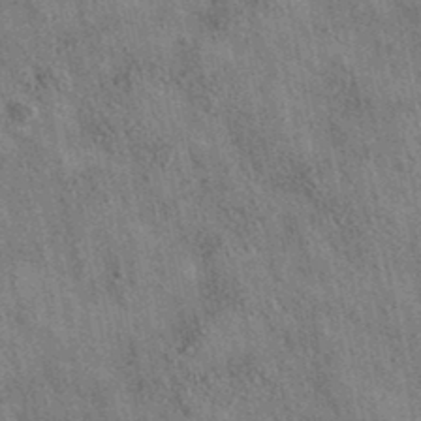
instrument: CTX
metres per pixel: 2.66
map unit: eAb
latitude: 36.0444
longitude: 115.1620
